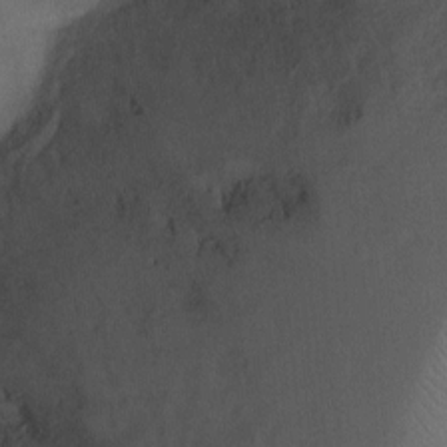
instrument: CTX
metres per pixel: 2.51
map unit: Ht
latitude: 2.2900
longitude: -29.0836
